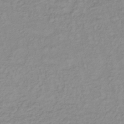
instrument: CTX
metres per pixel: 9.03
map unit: lHb
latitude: -37.4076
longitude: 70.3495
